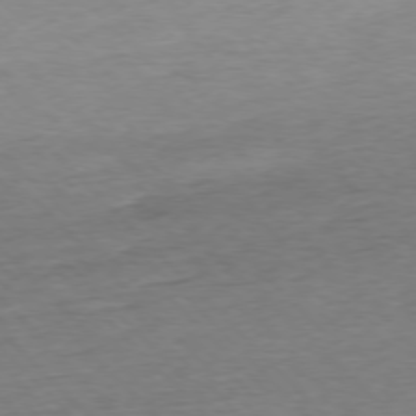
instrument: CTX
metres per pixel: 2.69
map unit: Ap
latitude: -77.1242
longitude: -98.1766
